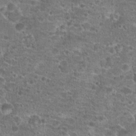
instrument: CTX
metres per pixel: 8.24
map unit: Hto
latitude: 20.1956
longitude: -42.1389
